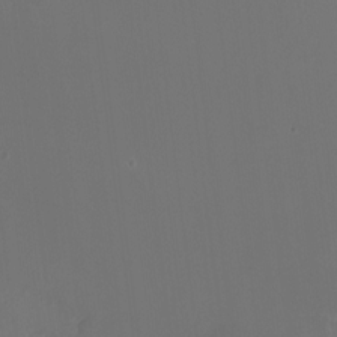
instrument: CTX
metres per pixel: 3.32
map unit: HNhu
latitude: -2.4817
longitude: -6.2900
